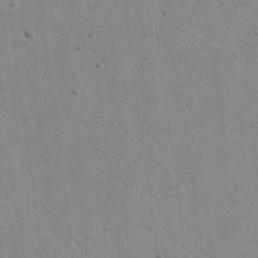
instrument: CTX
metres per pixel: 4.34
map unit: eHh
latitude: 21.5749
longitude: -68.6302
